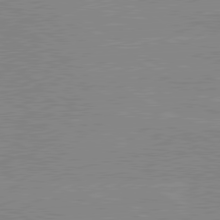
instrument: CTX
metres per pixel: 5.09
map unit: lApd
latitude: 80.0822
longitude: -125.4237
